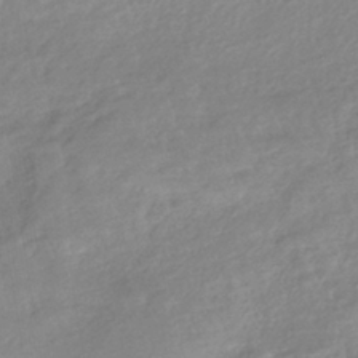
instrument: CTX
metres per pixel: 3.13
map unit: HNhu
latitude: -40.3306
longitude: 94.4818
